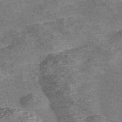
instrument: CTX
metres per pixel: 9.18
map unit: Nve
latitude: -58.4628
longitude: 51.4076
